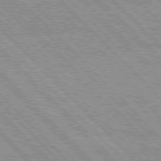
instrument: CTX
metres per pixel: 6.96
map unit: lApd
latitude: 76.5734
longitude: -73.5560
